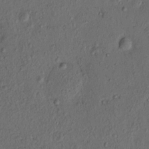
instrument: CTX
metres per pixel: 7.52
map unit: eHh
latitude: -1.0676
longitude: 18.9353
